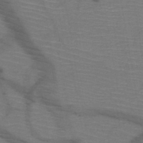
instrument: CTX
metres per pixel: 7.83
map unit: HNb
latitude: -49.9178
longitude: -44.4979
